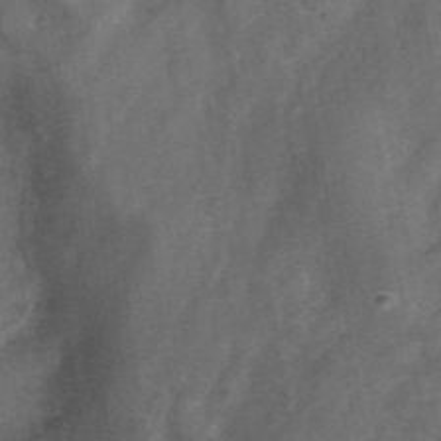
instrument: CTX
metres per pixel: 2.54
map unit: ANa
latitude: 42.8002
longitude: 16.7275
